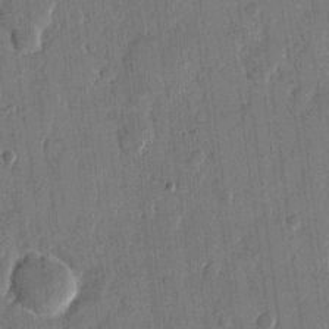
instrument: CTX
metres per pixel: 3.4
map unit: eHh
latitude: 13.2915
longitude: -68.5735
